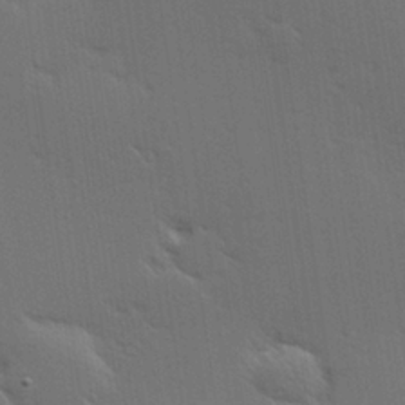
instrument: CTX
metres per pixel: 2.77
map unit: Hve
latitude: 27.1403
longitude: -94.2145
